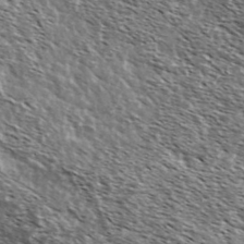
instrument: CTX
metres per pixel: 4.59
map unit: Ave
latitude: 37.8772
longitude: -108.5923
